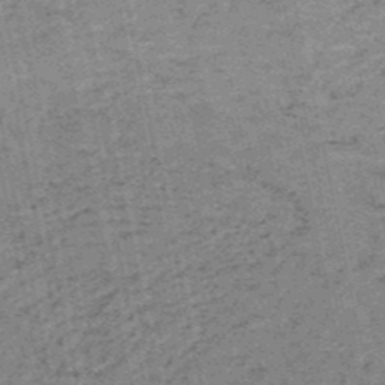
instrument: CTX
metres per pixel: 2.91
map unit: HNb
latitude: -51.5588
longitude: -51.5182
